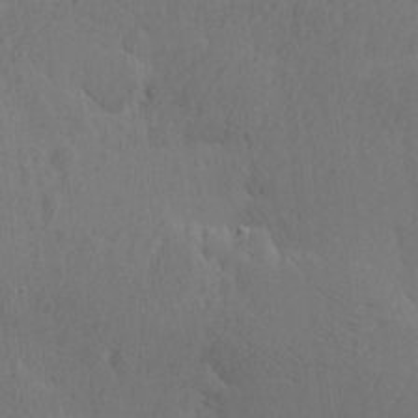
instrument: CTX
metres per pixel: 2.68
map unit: eHh
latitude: 2.6868
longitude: -78.7247
